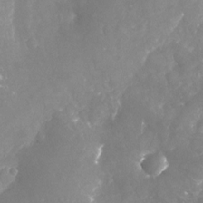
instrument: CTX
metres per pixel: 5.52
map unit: Nhu
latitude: -23.2376
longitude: -57.3859
